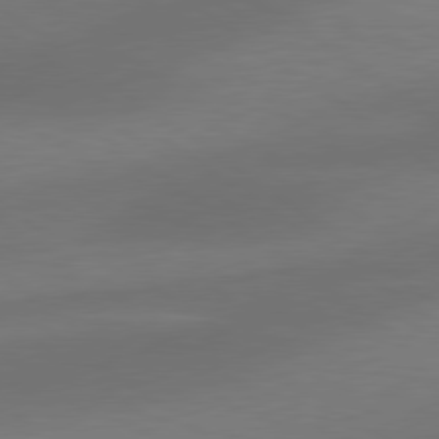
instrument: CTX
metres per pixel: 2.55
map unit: lApd
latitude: 79.5182
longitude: -90.1956
